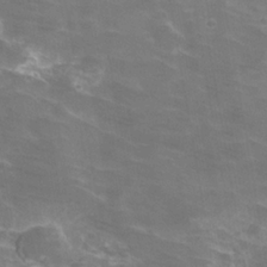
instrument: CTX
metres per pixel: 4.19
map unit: Hve
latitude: -30.2928
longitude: 95.1620
